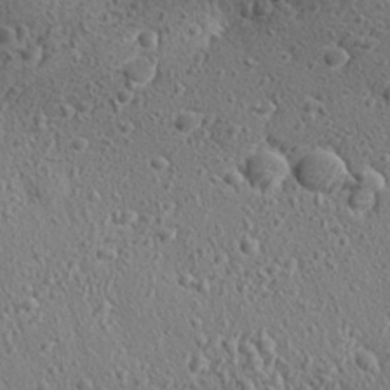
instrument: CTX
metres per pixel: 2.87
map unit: Aa
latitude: 27.8206
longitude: -142.2334
